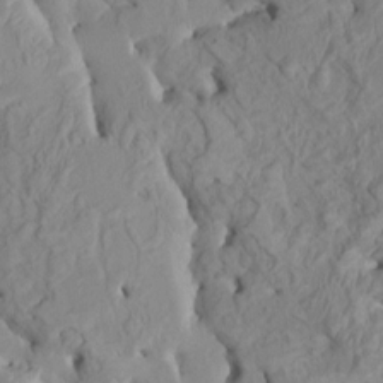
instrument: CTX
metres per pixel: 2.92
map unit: HNhu
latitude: 3.6694
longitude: -3.3292
